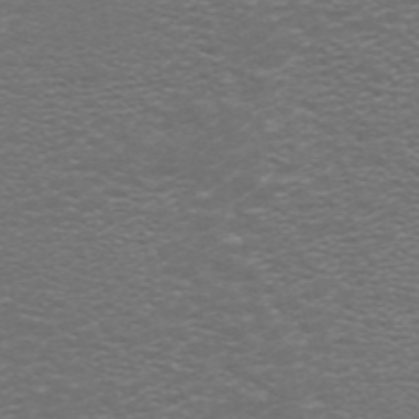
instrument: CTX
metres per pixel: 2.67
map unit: ANa
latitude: 44.6490
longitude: 26.1605
